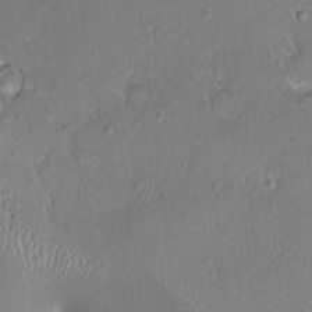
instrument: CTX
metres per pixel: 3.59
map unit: HNhu
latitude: 4.2333
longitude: 7.1053
